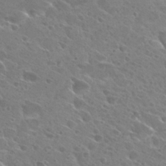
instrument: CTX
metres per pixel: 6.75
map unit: Hto
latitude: 27.1781
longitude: -39.6694
